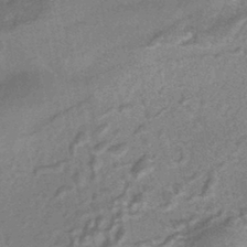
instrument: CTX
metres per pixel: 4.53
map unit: HNhu
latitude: -42.7841
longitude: 90.3873
